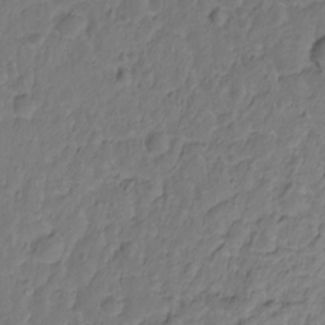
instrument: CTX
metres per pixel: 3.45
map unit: Hto
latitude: -11.8234
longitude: -38.6490
